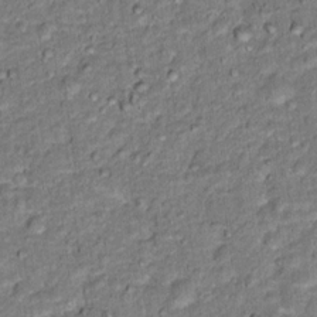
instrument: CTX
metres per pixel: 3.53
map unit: Hto
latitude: 15.4049
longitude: -38.4412
